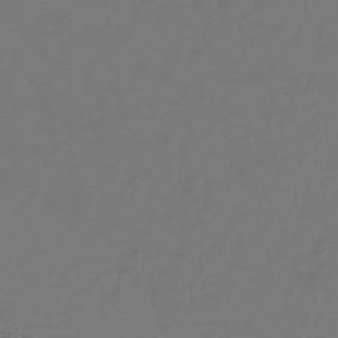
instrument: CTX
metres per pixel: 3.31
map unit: eHb
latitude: -43.4643
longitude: 87.3132
